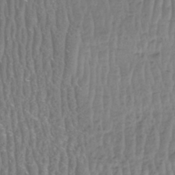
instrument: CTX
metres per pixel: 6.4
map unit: HNhu
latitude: -48.3684
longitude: 30.1794
